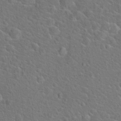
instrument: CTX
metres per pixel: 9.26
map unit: Hto
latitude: 19.8772
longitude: -44.4979
